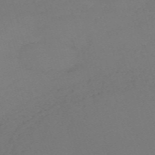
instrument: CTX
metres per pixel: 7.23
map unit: Nve
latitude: -58.8030
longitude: 60.5007
